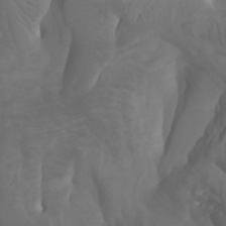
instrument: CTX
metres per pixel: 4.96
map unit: Htu
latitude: -0.9353
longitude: -76.2522
